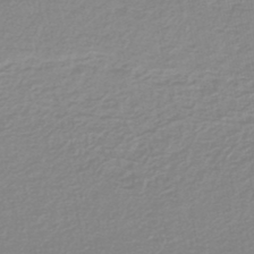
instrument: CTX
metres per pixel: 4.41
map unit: lHb
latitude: -41.4454
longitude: 63.2187
